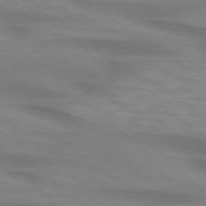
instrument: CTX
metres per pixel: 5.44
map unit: lApd
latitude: 74.7246
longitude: -60.5168
